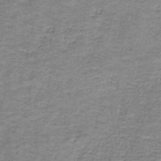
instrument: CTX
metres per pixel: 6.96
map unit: eAb
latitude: -37.0675
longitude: 52.8408
